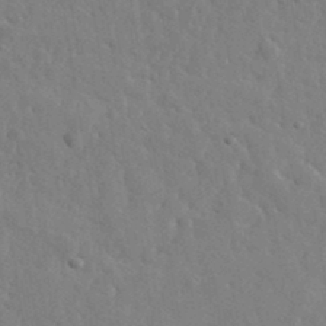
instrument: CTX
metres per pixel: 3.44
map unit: lHvf
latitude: 35.7260
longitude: -87.2915
